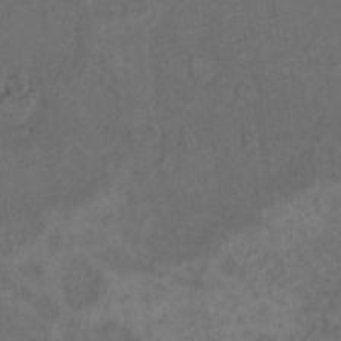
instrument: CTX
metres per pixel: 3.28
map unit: eHh
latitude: 17.4426
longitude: -63.8962
